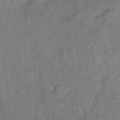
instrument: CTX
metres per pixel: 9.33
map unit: Ht
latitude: 8.0444
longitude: -37.8961
